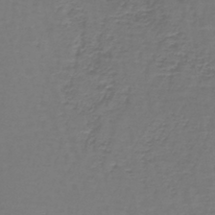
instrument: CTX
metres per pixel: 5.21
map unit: lHb
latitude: -43.3131
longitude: 57.4076
